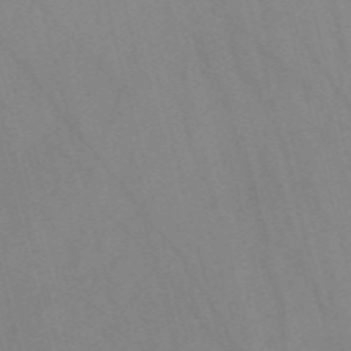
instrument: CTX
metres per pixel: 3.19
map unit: Nve
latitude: -57.9367
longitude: 63.6722
